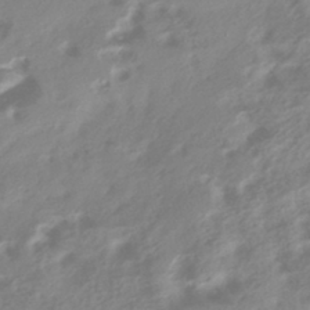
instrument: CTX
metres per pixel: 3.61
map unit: HNhu
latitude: -42.1983
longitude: 92.1606
